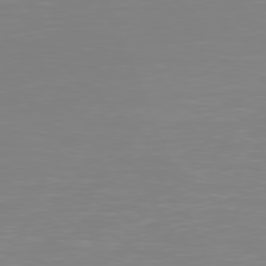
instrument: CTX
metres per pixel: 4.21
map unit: Hpe
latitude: 77.7449
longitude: -162.1956
